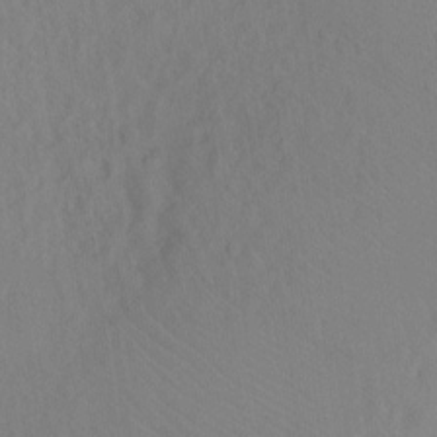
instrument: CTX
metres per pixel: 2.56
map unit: Ht
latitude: -9.1809
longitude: -38.3467
